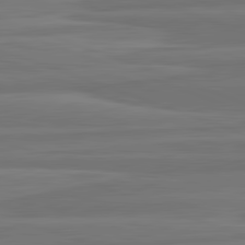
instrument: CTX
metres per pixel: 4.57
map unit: lApd
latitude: 82.4034
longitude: -175.4993
